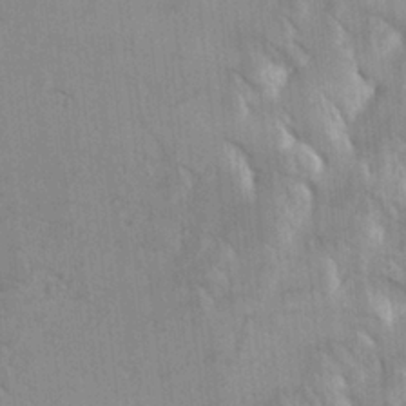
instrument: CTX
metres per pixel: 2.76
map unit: Aa
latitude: 17.1970
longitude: -149.4615
